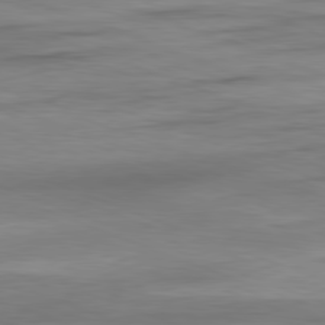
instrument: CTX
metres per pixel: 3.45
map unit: Ap
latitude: -81.5210
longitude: -79.7072
